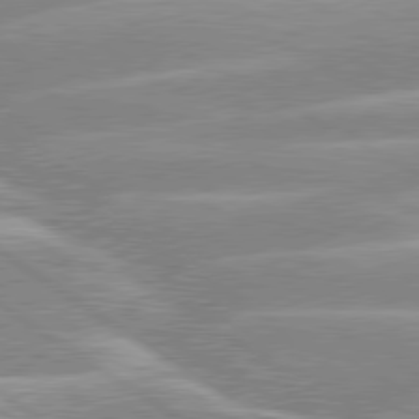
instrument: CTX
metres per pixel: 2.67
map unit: lApd
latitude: 80.0822
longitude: -129.8016
